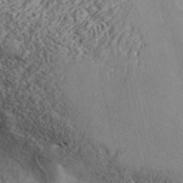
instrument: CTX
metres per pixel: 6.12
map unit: ANa
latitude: 42.1956
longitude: 49.6344
